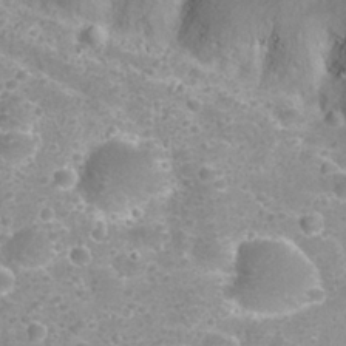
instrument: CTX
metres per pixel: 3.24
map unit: Nhu
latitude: 25.9906
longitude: -52.2901
